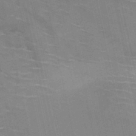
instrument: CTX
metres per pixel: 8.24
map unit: HNb
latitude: -48.1417
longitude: -47.8017
